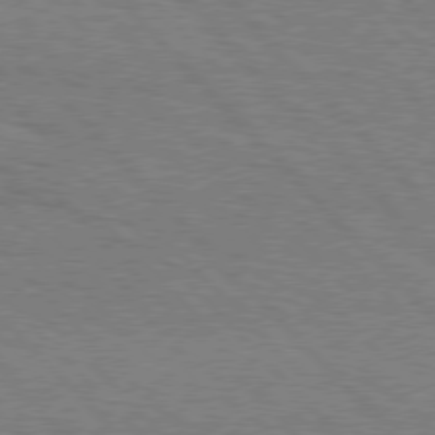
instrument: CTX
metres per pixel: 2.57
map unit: Hpe
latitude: 76.7057
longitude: -161.4237
